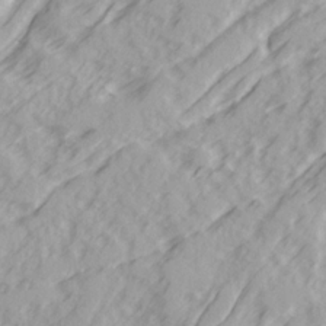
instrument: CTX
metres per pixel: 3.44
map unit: Ave
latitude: 22.0255
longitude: -132.0822
